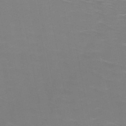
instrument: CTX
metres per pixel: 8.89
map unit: HNb
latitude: -48.6897
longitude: -47.2348
